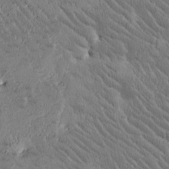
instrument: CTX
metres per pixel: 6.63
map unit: Htu
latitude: -1.9556
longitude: 176.2928
